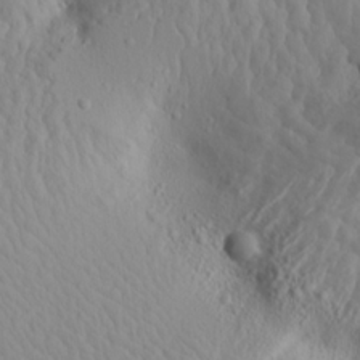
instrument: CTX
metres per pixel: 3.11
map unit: Aa
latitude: 18.3089
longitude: -144.1200
